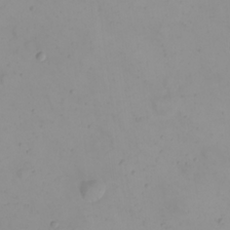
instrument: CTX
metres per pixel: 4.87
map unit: eHh
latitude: 21.5749
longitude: -64.0633
